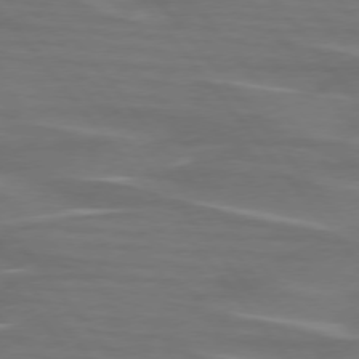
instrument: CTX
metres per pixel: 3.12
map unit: lApd
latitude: 75.4615
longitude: -80.1200
